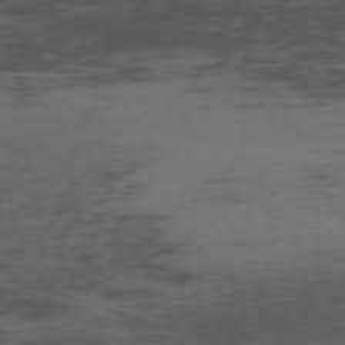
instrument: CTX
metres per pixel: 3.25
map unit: Ap
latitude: -76.4440
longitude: -66.2333
